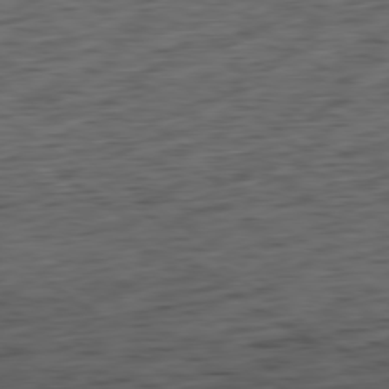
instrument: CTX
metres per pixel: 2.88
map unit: Hpe
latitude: -79.4076
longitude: 12.0472
